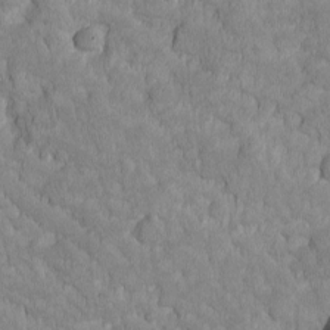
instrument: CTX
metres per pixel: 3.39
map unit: Ave
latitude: -10.9353
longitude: -118.0255
